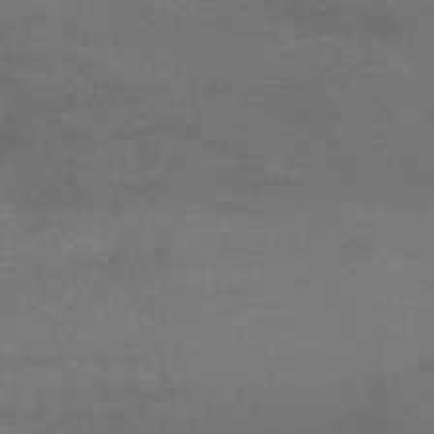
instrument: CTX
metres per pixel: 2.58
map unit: HNb
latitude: -49.4644
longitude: -43.4427
